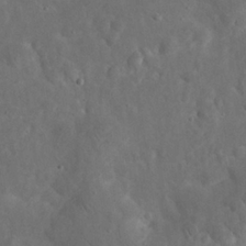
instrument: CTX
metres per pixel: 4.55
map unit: eHh
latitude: 24.6490
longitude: -67.6882
